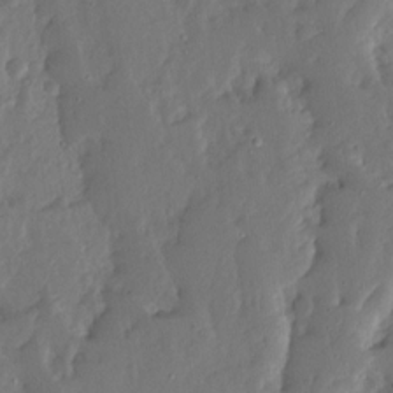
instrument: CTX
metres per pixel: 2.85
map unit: Ave
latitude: 13.2537
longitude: -136.0822
